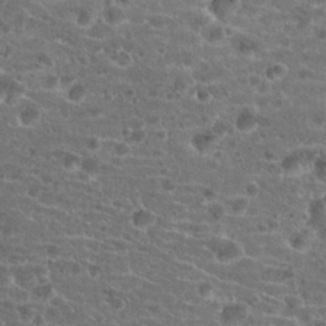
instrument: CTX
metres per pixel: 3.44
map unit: Hto
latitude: 19.1025
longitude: -41.1970
